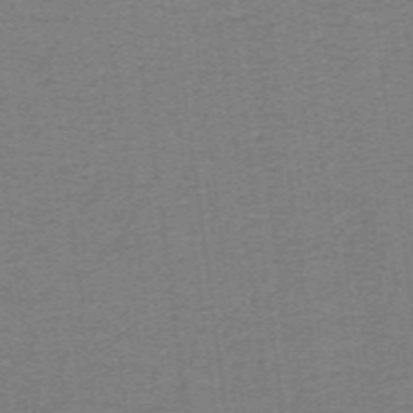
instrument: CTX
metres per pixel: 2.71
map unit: lHb
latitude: -41.7855
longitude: 54.2551
